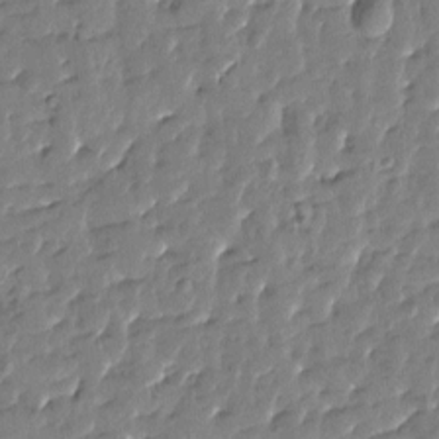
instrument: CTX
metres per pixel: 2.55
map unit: Htu
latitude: 0.7813
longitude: 179.8989
